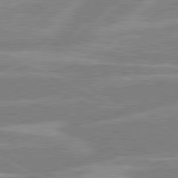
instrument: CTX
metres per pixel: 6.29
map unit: lApd
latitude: 80.6490
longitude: -125.6693
